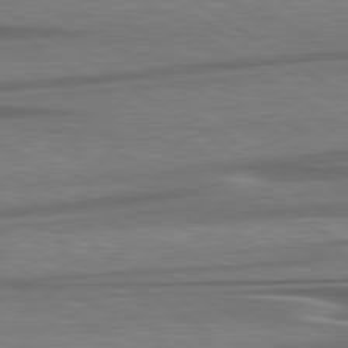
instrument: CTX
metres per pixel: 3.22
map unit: lApd
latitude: 79.6505
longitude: -113.8583
